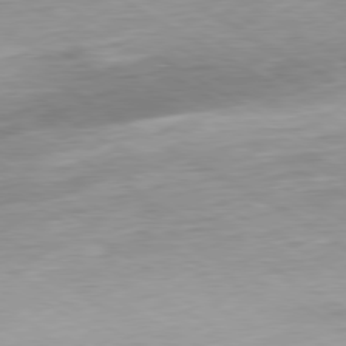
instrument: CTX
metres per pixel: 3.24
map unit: Hpe
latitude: -80.5385
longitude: 20.2172
